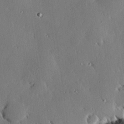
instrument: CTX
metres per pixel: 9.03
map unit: eHh
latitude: 22.5924
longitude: -90.5924
